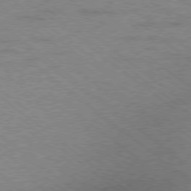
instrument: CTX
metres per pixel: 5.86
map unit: Hpe
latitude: -78.8597
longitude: -15.2915
